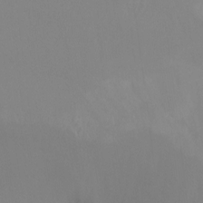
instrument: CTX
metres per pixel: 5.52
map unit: Aa
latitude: -13.5021
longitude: -59.7261
